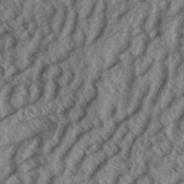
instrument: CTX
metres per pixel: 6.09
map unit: Aa
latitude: 33.8961
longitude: -139.4804
